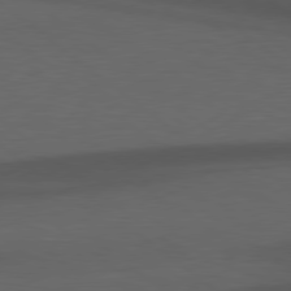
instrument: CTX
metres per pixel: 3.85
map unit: Hpe
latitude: 78.8191
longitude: -162.7625
